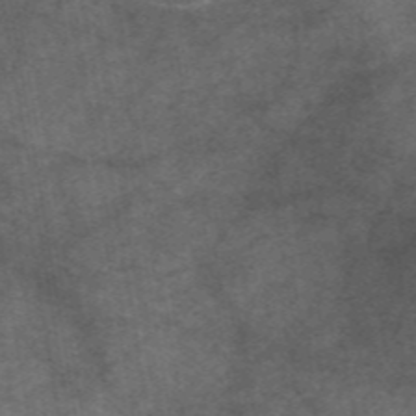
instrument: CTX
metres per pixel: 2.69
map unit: eAb
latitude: 47.6694
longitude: 102.5385
